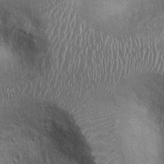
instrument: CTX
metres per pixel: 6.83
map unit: Ht
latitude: -1.2565
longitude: -13.7828
